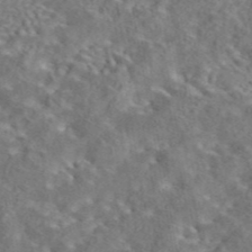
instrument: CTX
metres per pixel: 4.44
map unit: eAb
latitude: 43.1403
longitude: 110.6707
